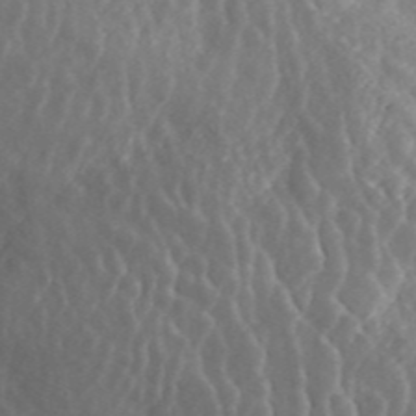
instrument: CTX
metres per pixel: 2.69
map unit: ANa
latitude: 46.0255
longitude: 28.2928
